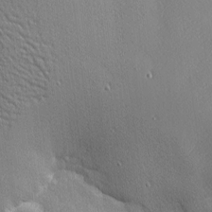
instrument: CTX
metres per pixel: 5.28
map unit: Nhu
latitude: 2.0633
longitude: -74.9136
